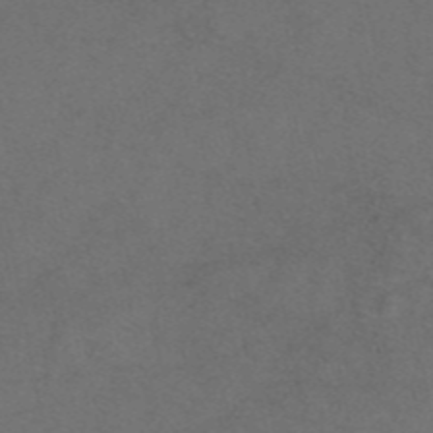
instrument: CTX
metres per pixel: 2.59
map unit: eAb
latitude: 47.2726
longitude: 109.8233
